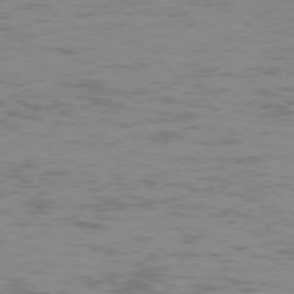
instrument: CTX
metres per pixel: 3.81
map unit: Ap
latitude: -74.8597
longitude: -79.7072
